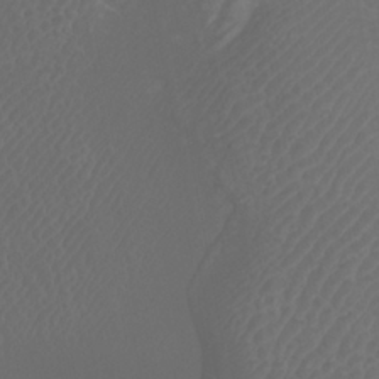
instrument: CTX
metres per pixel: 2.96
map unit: Nhu
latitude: -7.9367
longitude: -75.6505
